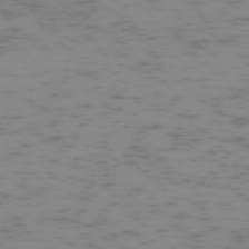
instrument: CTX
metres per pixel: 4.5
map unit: Hpe
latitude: -73.4454
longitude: 7.0675
